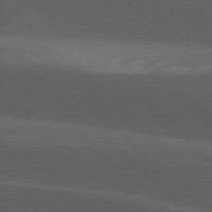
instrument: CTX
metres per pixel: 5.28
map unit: lApd
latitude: 77.6882
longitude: -53.9528
